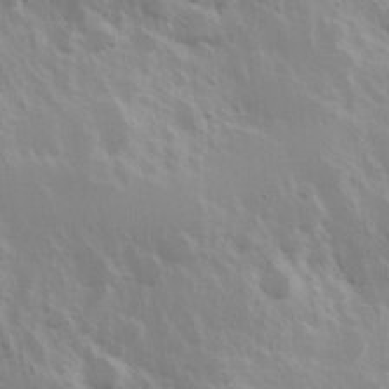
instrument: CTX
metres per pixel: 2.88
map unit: Hve
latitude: 24.2333
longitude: 145.5966
